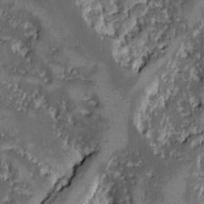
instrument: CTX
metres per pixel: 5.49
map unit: Ave
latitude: -9.4643
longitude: -116.4601
